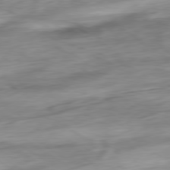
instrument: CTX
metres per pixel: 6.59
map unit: Ap
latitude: -80.3118
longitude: -69.3104
